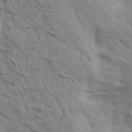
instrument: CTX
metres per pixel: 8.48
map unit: Aa
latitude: 15.3860
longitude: -143.5371
